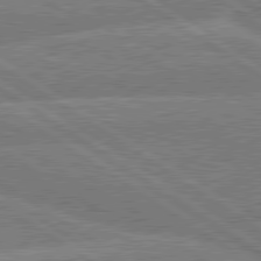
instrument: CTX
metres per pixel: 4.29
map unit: lApd
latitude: 79.8395
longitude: -157.5182
